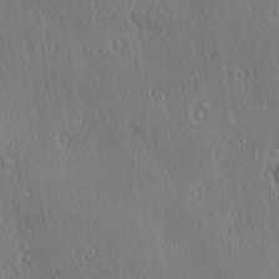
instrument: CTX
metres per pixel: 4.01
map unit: Ave
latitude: 22.1200
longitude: -136.5357
